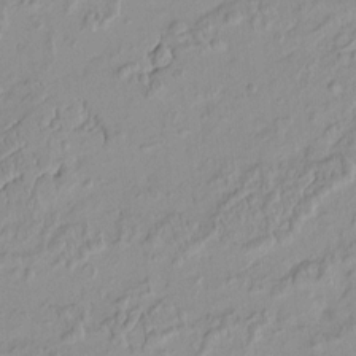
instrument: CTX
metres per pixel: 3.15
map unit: HNhu
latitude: -4.5951
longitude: 13.8800
